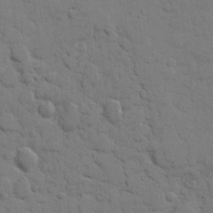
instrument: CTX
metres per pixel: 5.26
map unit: eHh
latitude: 7.8016
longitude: -65.3671
